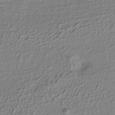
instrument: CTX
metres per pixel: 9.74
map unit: ANa
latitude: -36.4062
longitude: 94.8408
